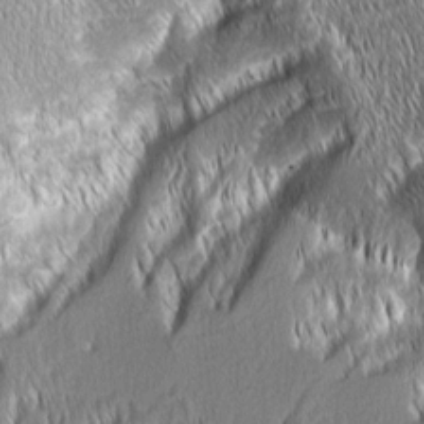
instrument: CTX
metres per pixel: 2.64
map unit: Aa
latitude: 7.9339
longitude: -130.9892
